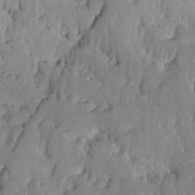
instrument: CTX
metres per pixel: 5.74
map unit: Ave
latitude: -9.1242
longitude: -116.5735
